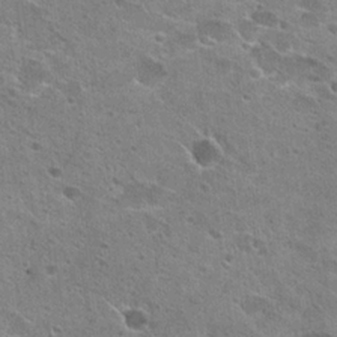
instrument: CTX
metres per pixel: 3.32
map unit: Hto
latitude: 22.9703
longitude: -42.6868
